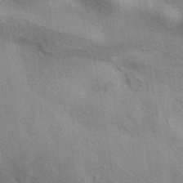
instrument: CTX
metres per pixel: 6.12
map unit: eAb
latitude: 40.8191
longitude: 103.7100
